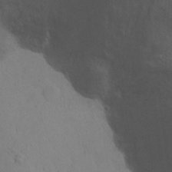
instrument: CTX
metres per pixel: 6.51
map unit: Hto
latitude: 12.0444
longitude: -36.9514
